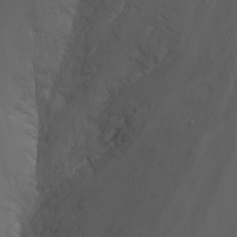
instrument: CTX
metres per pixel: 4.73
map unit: Nhu
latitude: -14.4062
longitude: -62.5924
